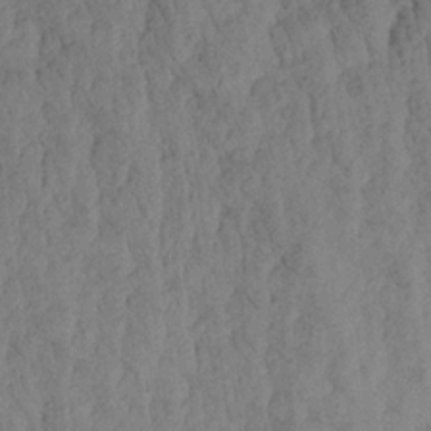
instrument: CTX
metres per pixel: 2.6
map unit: Aa
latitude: 18.7246
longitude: -146.7436
